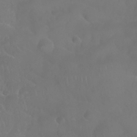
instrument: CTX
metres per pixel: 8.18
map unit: Nhu
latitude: 28.1955
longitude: -65.4237
